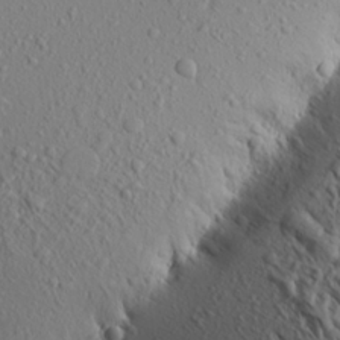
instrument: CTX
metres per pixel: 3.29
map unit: Aa
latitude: 18.7813
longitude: -148.3089
